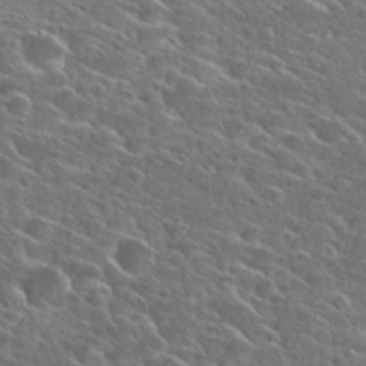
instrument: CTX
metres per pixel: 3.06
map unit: Hto
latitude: 27.7072
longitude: -46.9325
